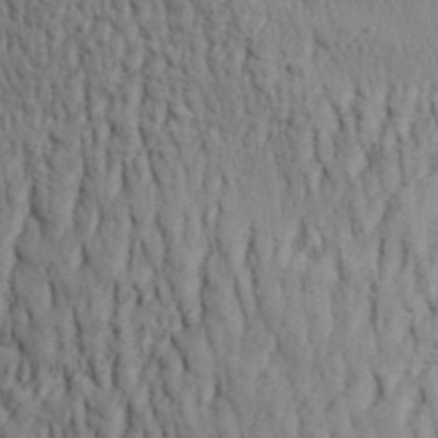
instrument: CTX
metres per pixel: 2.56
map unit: Aa
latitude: 29.8961
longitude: -139.0836
